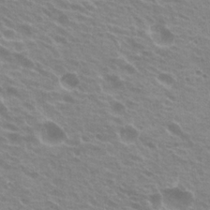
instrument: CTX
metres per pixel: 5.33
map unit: Hto
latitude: 23.2915
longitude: -31.3860
